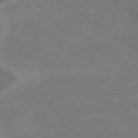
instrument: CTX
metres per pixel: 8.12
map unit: lApd
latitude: 79.1592
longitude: -165.2726
